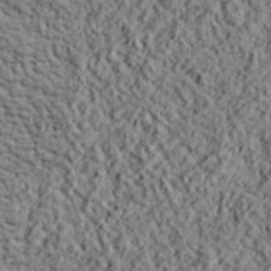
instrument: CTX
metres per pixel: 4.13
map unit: lHvf
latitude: 39.2726
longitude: -88.7247
